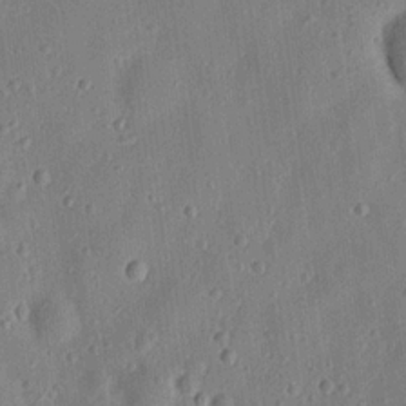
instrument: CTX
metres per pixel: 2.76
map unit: lHvf
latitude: 14.5924
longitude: 179.4265
